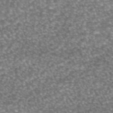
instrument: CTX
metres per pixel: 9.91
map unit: eAb
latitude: 45.1781
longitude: 104.1983
